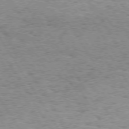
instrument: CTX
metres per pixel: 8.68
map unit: Hpe
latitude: 73.4994
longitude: -130.2523
